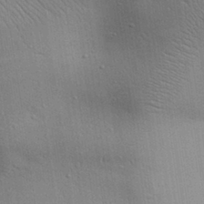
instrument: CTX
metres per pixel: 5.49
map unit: Aa
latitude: 31.3482
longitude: -144.6301
